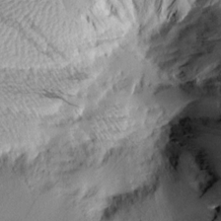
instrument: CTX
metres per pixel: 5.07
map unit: Aa
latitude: 9.7828
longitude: -142.5924
